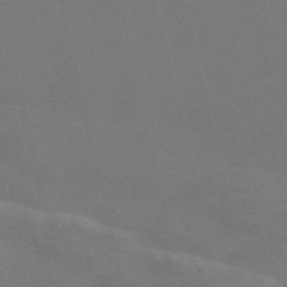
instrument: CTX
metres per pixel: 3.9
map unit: Nve
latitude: -58.7652
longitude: 63.3131
